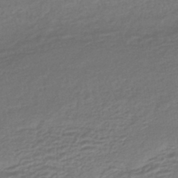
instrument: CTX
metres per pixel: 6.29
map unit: HNhu
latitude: -43.6910
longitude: 104.7652
